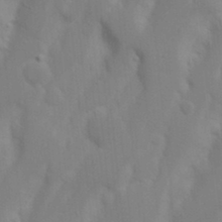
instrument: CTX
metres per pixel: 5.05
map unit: Nhu
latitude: 18.5356
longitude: -73.1781
